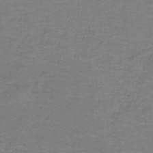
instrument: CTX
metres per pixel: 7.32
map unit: eAb
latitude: -36.4629
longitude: 53.0486
